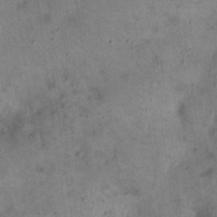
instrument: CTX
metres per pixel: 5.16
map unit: eHh
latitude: 21.4994
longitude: -60.1766
